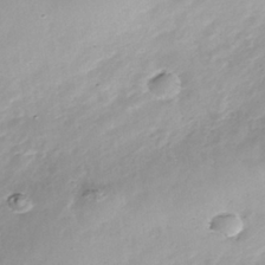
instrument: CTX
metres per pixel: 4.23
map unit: Nhe
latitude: -39.3132
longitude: -117.0270
